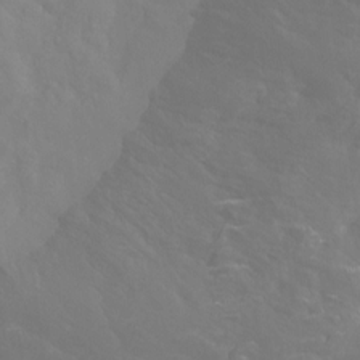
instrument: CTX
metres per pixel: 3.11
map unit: Ht
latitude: -15.2187
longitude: -42.5546
